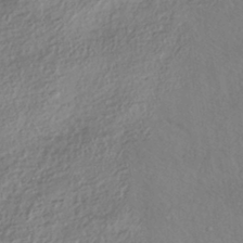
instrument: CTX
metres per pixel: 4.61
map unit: HNhu
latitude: -41.5588
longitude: 102.3495
